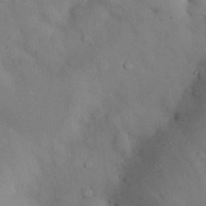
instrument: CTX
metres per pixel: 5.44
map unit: Nhu
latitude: 26.7057
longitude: -70.9702
